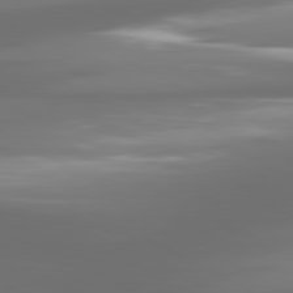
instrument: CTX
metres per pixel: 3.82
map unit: lApd
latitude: 80.8191
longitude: -139.0080
